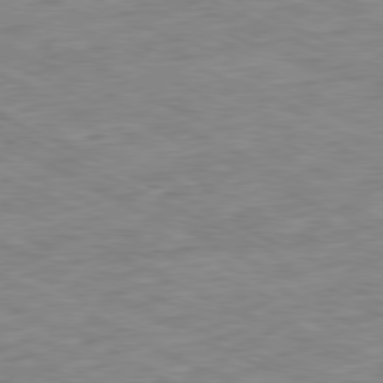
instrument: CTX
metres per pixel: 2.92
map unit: Ap
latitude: -80.9542
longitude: -87.7260
